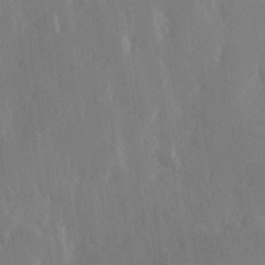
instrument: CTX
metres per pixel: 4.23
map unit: Hve
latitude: 27.7072
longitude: 150.1984
